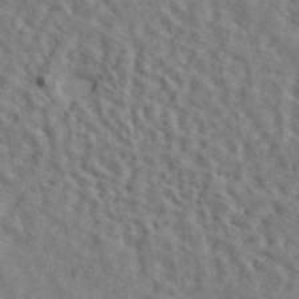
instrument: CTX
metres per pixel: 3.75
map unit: ANa
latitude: 44.6679
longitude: 47.7666
